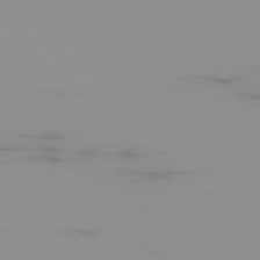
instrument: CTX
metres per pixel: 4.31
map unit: Ap
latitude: -79.1242
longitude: -95.0270
